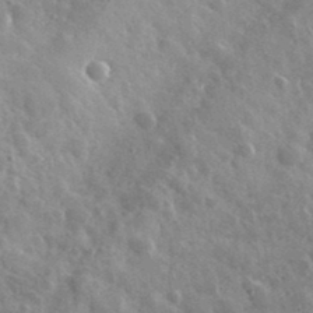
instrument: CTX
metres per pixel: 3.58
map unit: lHvf
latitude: 35.9717
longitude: -90.0444
